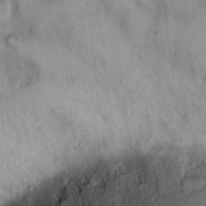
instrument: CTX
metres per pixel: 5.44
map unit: eHh
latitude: 8.0444
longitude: -63.3860
